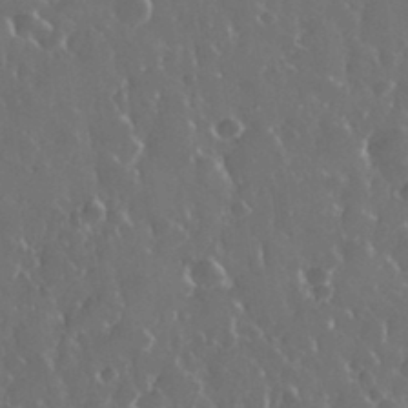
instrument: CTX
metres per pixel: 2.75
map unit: eHh
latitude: 33.5182
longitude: -59.8772
